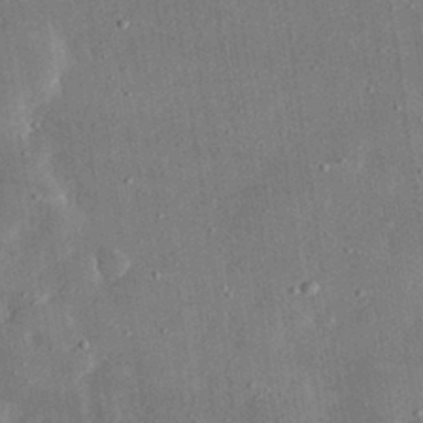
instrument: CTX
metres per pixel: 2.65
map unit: lHvf
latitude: 31.8206
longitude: -89.9528
